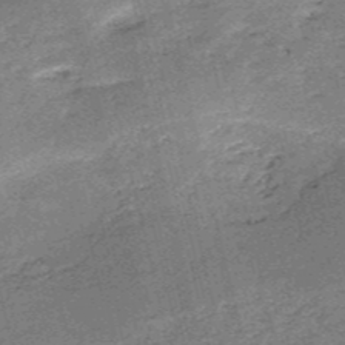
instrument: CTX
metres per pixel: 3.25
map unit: HNb
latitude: -53.4643
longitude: -40.2144
